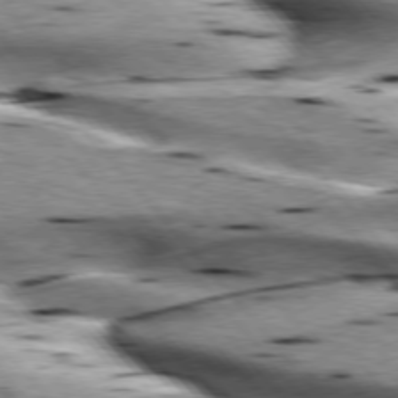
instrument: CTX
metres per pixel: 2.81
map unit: lApd
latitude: 76.2522
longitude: -61.2726
